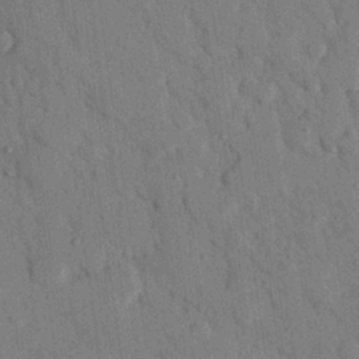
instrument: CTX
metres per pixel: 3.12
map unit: eHh
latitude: 26.2901
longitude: -76.8569
